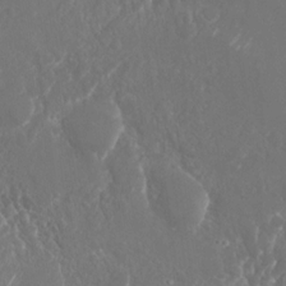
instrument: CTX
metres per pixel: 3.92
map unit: Nhu
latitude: -28.8786
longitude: -69.9339
